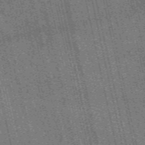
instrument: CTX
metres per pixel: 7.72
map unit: eAb
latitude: 51.0458
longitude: 110.3684
